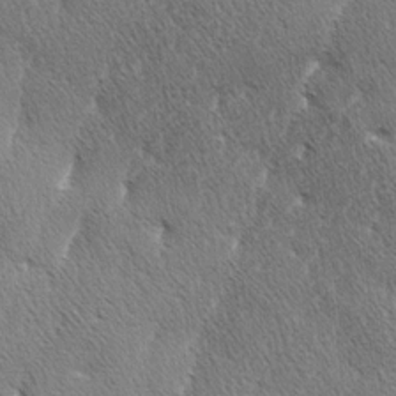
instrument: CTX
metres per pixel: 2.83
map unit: lAa
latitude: -4.2550
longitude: -130.2334
